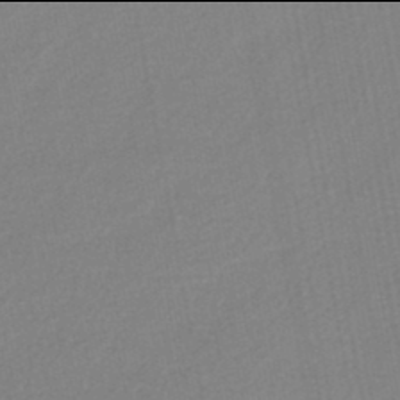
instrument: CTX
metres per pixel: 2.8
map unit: lHb
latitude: -46.0094
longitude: 74.7841
